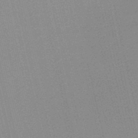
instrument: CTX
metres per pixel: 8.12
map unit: lHb
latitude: -48.4440
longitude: 64.7652
